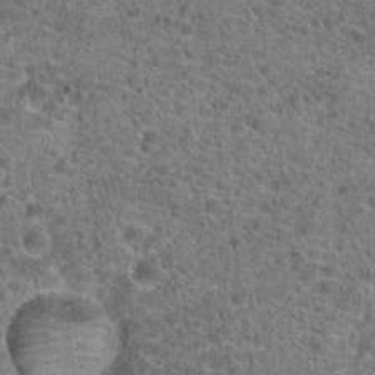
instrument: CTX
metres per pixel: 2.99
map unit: Hto
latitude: 19.7260
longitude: -42.4790
